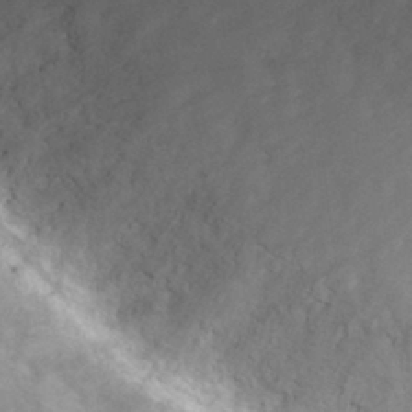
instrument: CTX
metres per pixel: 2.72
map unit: Hto
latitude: 30.5735
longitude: -47.5183
